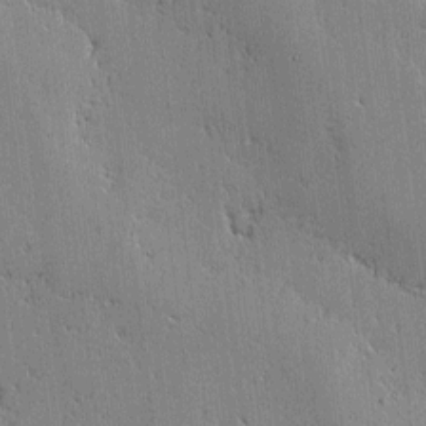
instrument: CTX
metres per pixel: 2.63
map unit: lAvf
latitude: -1.5777
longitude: -105.6694
